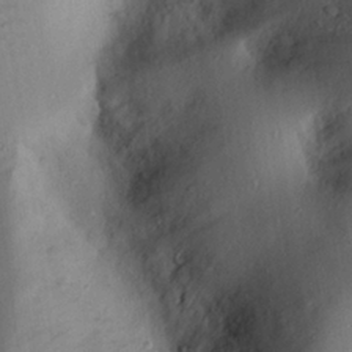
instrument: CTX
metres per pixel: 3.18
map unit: eHh
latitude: 25.4615
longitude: -76.4034
